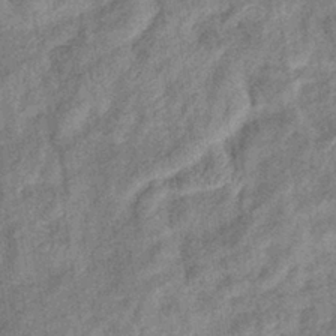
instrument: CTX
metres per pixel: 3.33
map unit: eHb
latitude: -38.6330
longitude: 77.5021
